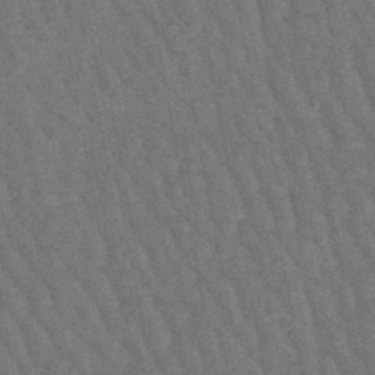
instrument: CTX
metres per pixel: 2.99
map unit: lHb
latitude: -47.2565
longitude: 76.7841
